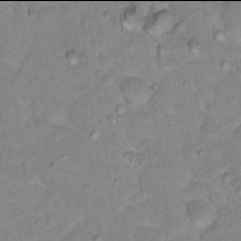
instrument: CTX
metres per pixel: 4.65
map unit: Hto
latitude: 17.9906
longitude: -35.4804
